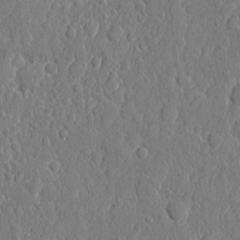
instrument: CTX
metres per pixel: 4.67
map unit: eHh
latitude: 6.6868
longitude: -74.6491
